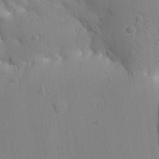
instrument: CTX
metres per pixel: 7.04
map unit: Aa
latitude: 27.5560
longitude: -143.2159
